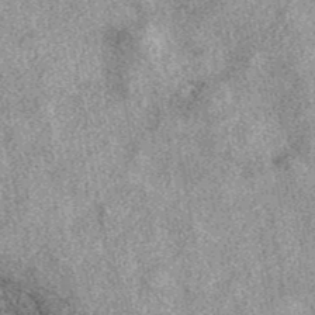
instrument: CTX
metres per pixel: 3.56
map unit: eAb
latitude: 39.5938
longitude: 110.3495
